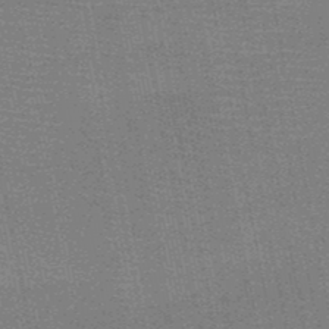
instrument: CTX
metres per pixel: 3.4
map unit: HNb
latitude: -48.2362
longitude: -42.6868
